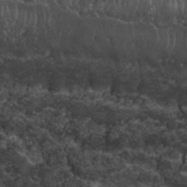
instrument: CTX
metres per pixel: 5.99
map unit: Nhu
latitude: 29.5371
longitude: -53.9528
